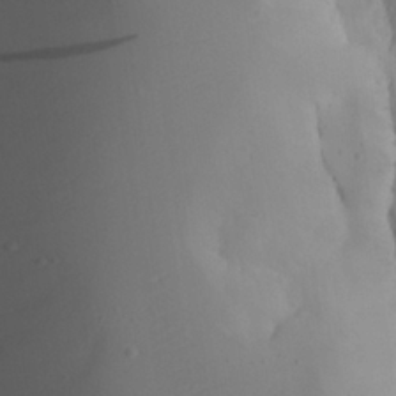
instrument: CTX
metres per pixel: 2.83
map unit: Aa
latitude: 24.0444
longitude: -127.5560
